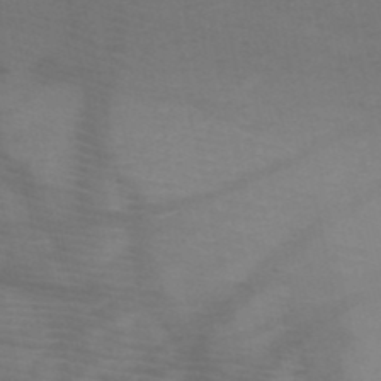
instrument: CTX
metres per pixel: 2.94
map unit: HNb
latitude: -49.0109
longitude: -43.6883
